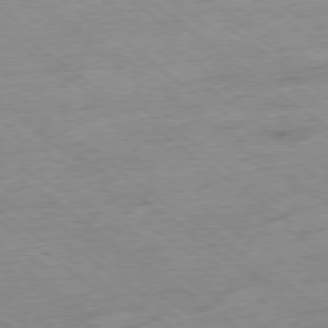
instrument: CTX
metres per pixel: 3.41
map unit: Hpe
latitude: -78.2172
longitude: -22.1956
